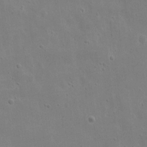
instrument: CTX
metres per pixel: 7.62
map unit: eHh
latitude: 9.2348
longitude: -72.7058
